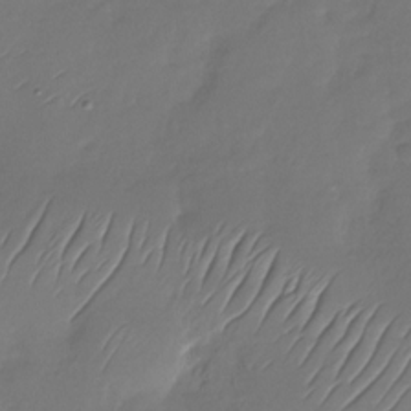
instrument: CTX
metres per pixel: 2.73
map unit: Nhu
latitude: -28.6330
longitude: -60.5923
